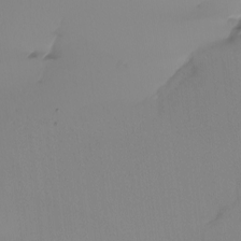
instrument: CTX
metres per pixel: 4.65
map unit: Nhu
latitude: -6.7085
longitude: -95.1781
